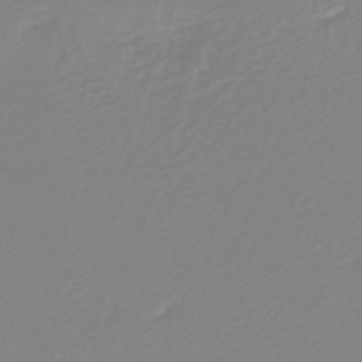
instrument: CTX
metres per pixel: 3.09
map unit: HNb
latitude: -45.6722
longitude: 54.7841
